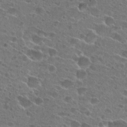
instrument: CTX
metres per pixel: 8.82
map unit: Hto
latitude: 24.9702
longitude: -45.3292
